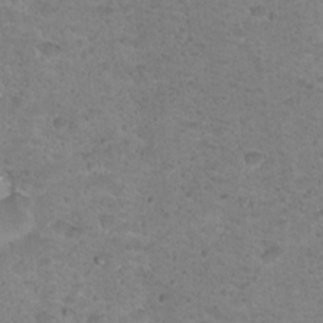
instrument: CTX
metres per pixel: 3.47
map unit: Nhu
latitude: 18.3089
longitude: -31.0837
